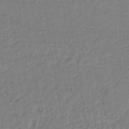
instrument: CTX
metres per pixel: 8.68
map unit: lHb
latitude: -38.1039
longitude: 63.2187
